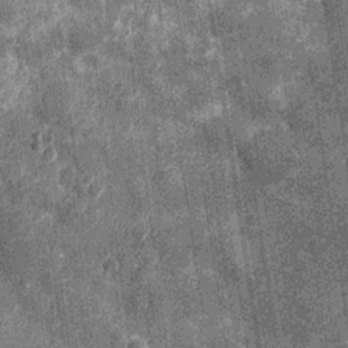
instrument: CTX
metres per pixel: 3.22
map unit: Nhu
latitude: -12.7652
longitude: -22.4790
